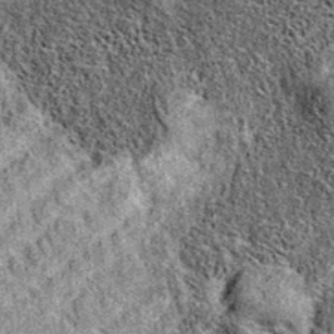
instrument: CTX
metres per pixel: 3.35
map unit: eAb
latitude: 36.8947
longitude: 110.9731
